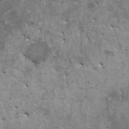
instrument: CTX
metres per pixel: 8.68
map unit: HNhu
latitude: 4.1011
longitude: 3.7288
